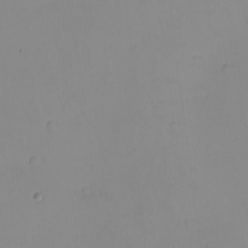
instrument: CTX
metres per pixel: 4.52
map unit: eHh
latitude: -9.3510
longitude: -66.1577
